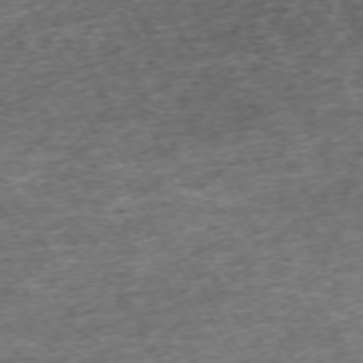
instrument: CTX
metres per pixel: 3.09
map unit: Hpe
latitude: -71.5210
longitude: 13.8800
